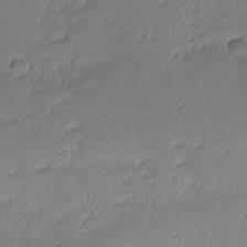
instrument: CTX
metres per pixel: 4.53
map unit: eHh
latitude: -2.3873
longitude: -83.3670
